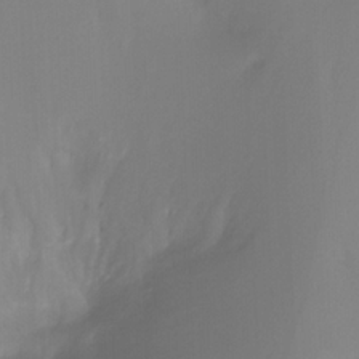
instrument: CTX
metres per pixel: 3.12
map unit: Ht
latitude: -11.7100
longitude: -46.1011
